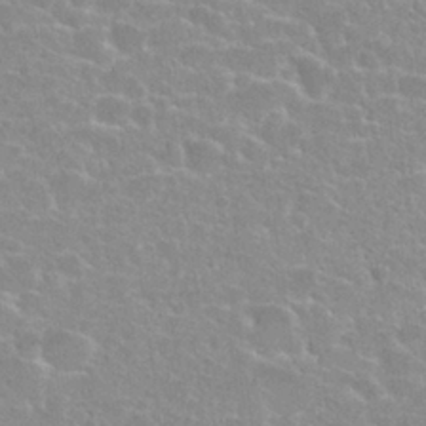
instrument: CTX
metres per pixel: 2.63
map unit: Nhu
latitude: 27.4427
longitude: -51.2159
